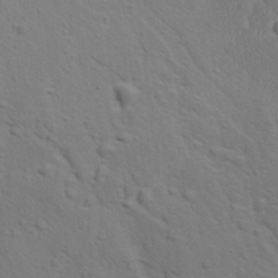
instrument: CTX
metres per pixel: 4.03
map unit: Ave
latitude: 11.8583
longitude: -104.5357
